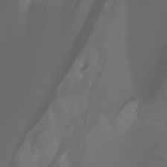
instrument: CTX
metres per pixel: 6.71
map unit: Aa
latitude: -6.6329
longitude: -72.6491
